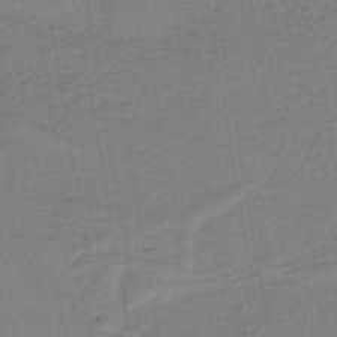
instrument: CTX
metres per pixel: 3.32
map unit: HNb
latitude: -42.1983
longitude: 51.7478
